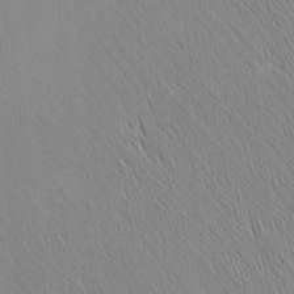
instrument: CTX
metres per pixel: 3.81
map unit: Nhu
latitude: -5.5021
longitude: -151.2537
